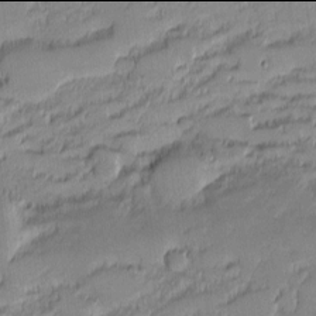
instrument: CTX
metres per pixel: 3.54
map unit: eHh
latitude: -2.0094
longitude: -82.9324
